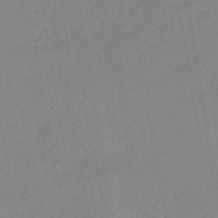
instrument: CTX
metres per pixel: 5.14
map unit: lHb
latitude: -45.4077
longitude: 73.1242
